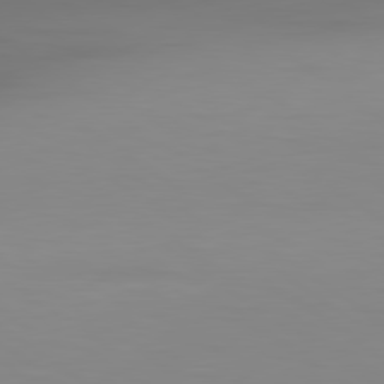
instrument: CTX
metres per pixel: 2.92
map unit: lApd
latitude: 79.8395
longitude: 158.0849
